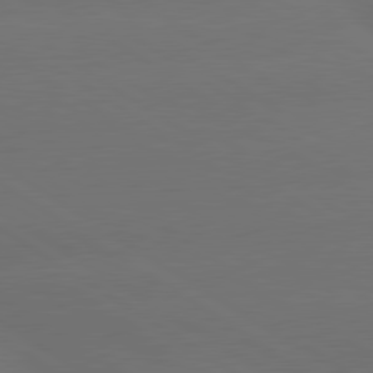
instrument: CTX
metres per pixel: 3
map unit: lApd
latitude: 79.9717
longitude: -151.8772
